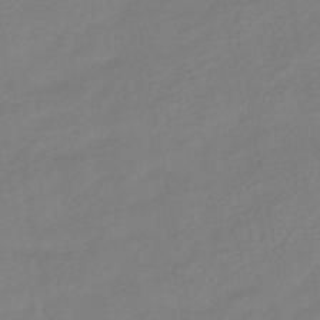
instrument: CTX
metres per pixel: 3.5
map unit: HNhu
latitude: -45.2187
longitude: 93.9745
